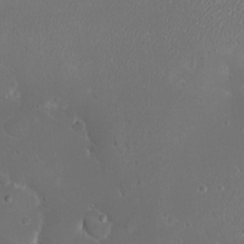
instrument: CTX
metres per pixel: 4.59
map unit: eHh
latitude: -9.2187
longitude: -69.2726
